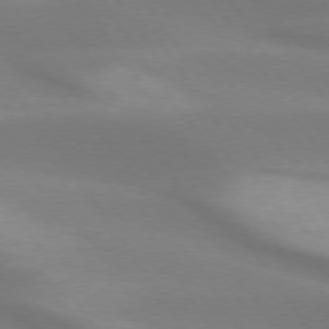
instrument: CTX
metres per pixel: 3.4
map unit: lApd
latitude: 73.8962
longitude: -49.6883
